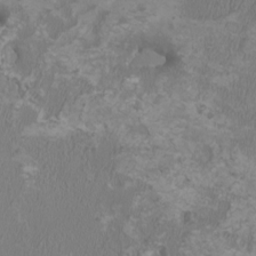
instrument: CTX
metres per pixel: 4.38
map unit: HNhu
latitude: 1.6316
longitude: -2.0255
